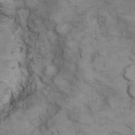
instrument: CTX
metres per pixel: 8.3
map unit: Nhu
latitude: 9.4615
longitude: -23.5938
